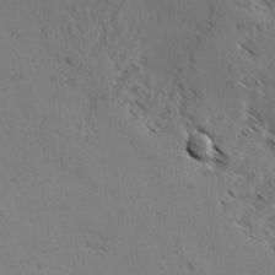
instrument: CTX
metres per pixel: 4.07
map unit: lAvf
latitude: -4.6329
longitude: -113.5749
